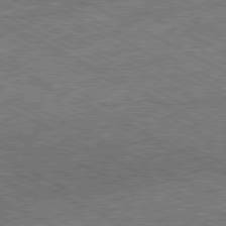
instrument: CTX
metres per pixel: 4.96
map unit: Hpe
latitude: -81.1053
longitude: 20.9541
